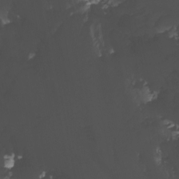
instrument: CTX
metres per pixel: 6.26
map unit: Nhu
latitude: -12.2551
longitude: -50.2333
